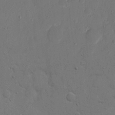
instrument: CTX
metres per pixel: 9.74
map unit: eHh
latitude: 9.1592
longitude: -67.8205
